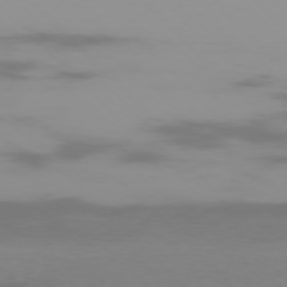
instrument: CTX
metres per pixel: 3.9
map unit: Ap
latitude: -76.6896
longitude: -75.2159
